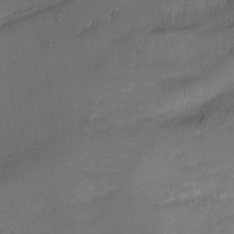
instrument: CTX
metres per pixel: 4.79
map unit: Ht
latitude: 0.0822
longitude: -37.7072
